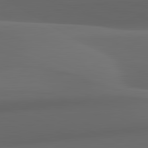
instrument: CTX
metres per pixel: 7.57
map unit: lApd
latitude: 82.3656
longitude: 142.6896
